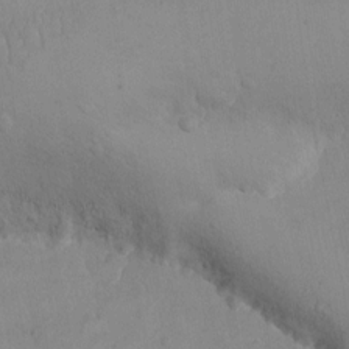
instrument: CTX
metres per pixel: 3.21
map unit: eHh
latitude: -9.9745
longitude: -66.4979
